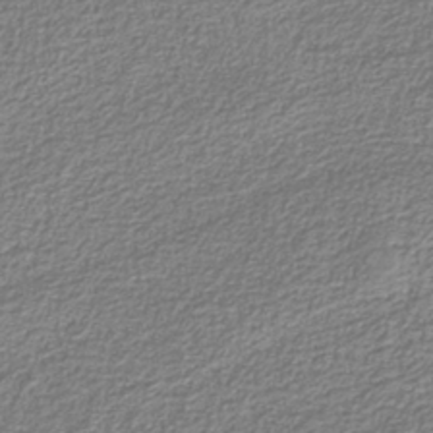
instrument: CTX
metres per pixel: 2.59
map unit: eAb
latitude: -38.7841
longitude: 52.3495
